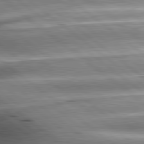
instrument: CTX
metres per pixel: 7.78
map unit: lApd
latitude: 80.4979
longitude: -143.7072
